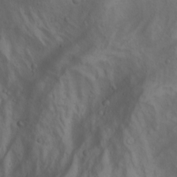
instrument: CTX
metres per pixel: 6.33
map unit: Aa
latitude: -3.4265
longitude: -72.2523
